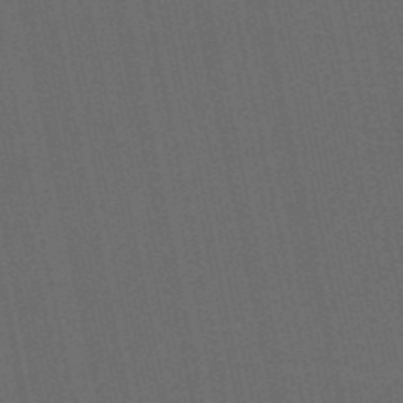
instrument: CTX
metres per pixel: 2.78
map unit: HNb
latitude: -53.2565
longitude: -42.7813
